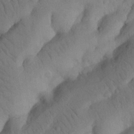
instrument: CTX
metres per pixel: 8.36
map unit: Nhu
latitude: 21.3860
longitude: -74.4223
